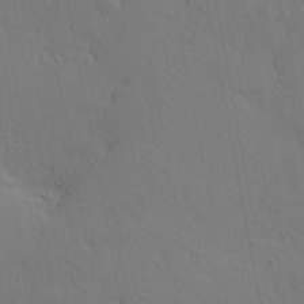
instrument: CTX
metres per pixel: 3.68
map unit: Nhu
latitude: 1.4804
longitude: -76.9324
